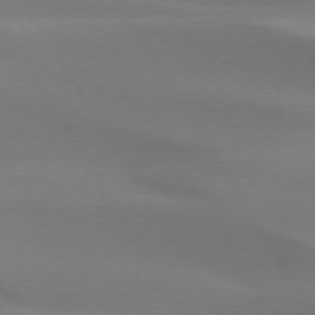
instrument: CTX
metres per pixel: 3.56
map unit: lApd
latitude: 73.6694
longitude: -49.2159
